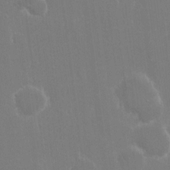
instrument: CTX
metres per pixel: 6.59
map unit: eHh
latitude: 15.0270
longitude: -72.3468
